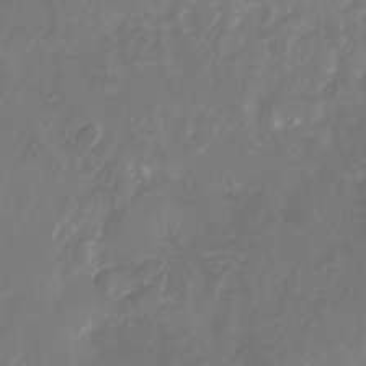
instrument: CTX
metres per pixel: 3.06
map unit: Nhu
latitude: -28.0850
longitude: -71.3670
